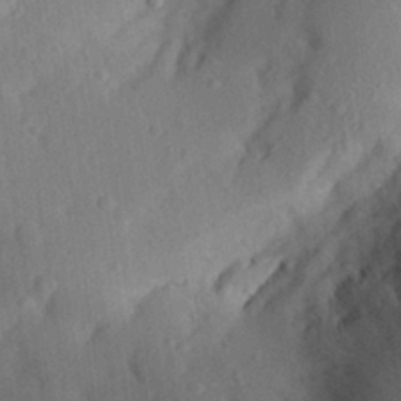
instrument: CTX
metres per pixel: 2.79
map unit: Aa
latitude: 28.4412
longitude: -145.6316
